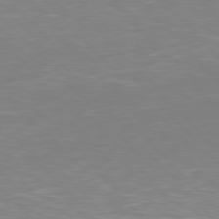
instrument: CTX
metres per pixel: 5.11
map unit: Hpe
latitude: 77.2915
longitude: -174.4790
